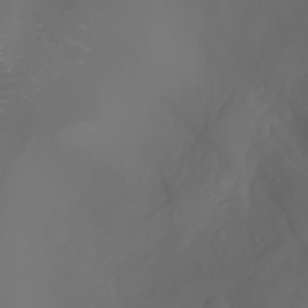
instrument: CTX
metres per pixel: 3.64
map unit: Aa
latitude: -7.8233
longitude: -71.7638
